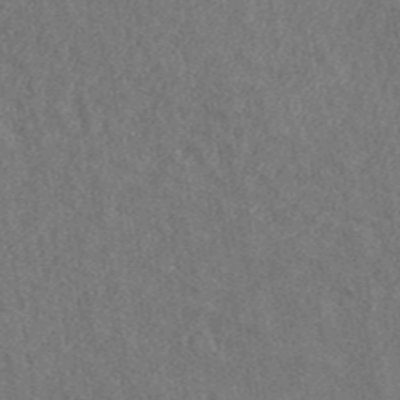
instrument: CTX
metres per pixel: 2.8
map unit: ANa
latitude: 45.3481
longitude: 45.9745
